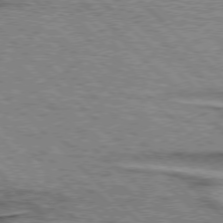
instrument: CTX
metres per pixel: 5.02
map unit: lApd
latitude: 76.7624
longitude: -78.5546
